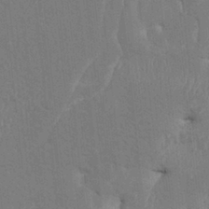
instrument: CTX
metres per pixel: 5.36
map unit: HNhu
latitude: 4.4979
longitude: -7.4426
